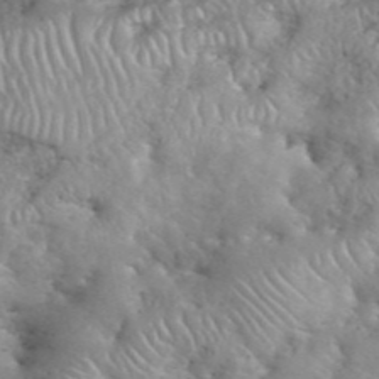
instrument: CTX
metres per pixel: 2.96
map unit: eHh
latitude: 40.2333
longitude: -56.7624
